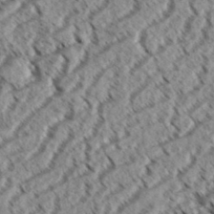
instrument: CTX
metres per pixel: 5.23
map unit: eHh
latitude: 36.3845
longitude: -138.5168
